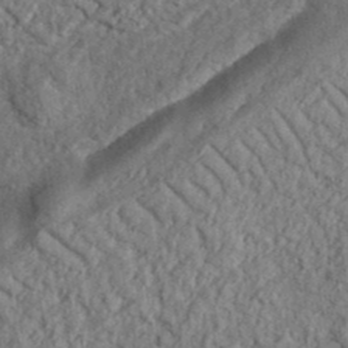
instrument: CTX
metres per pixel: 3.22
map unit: eHh
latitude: 37.8584
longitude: -81.1403
